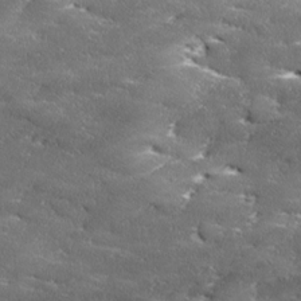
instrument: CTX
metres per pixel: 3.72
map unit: Ave
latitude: 17.3860
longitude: -136.8569
